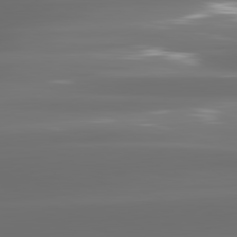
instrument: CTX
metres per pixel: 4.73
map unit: lApd
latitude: 81.2348
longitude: -136.2901
